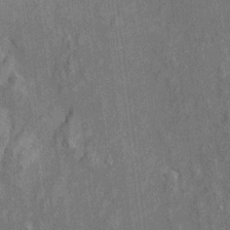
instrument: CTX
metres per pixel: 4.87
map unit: Htu
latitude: -5.8044
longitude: 158.2928
